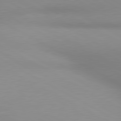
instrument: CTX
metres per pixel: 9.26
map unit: lApd
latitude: 80.6679
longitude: 135.3699
